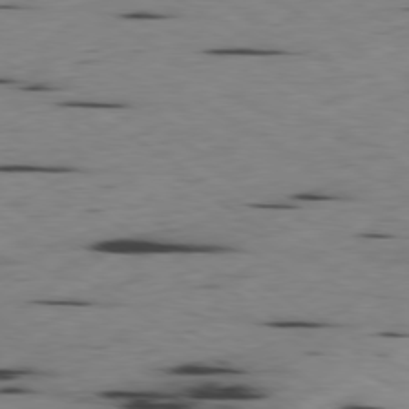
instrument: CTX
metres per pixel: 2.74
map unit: Ap
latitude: -79.7666
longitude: -100.4223
